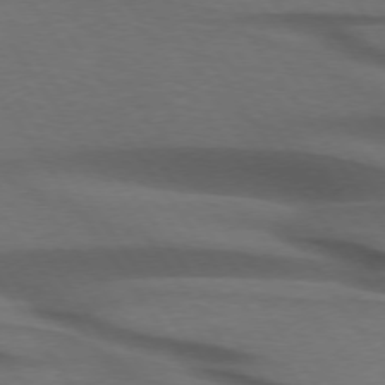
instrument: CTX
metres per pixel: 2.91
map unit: lApd
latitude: 74.1389
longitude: -74.7813
